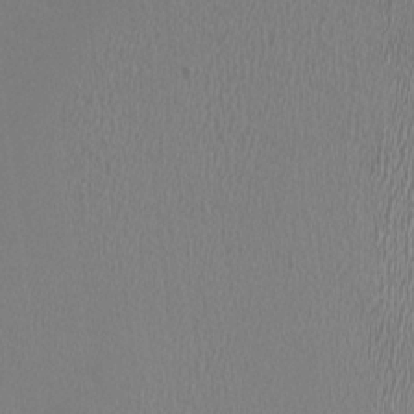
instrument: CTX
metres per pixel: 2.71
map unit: HNhu
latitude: -0.0472
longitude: -1.1592
